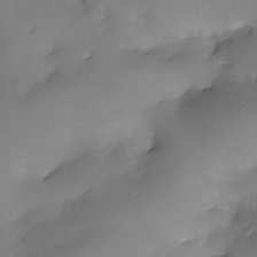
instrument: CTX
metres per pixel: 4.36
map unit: eHh
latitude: -23.2376
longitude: 15.3132
